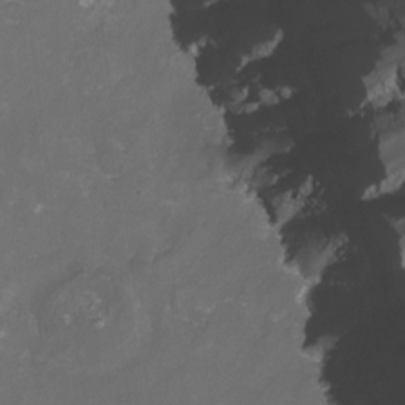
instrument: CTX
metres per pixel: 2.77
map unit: Nhu
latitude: -12.7463
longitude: -74.2523
